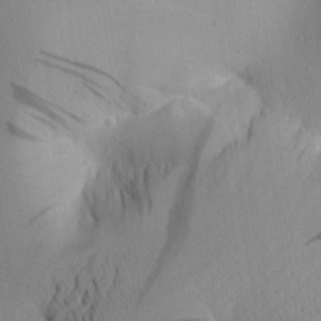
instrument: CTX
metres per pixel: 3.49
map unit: Aa
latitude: 24.4790
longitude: -145.1592
